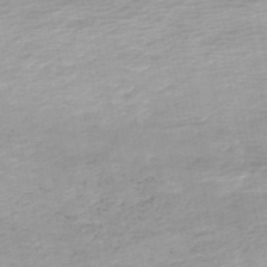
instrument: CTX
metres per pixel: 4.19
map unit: eHh
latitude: -52.8219
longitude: -24.5356
